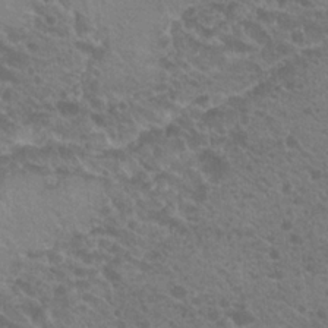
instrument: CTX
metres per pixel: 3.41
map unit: Hto
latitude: 20.4601
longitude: -34.1955
